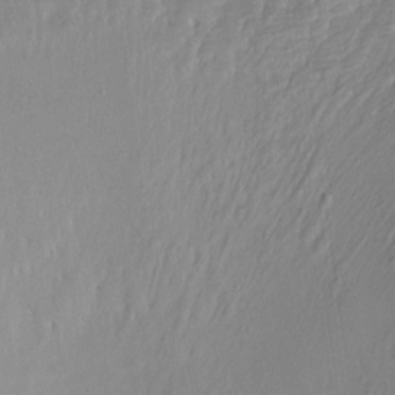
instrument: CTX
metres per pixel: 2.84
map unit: Ht
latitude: -6.6896
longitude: -32.0444
